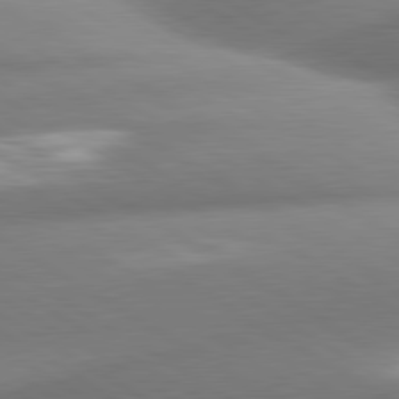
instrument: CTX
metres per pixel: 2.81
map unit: lApd
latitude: 80.6301
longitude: -161.3104
